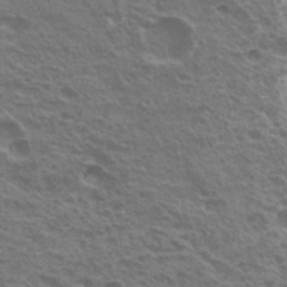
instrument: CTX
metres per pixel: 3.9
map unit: Nhu
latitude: 20.8947
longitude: -31.0459
